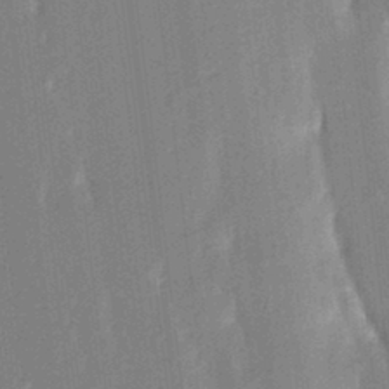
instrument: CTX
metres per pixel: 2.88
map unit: Aa
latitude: 23.0080
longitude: -150.6490
